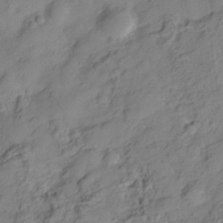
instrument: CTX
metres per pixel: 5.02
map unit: Hve
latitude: -28.6141
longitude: 93.5399
